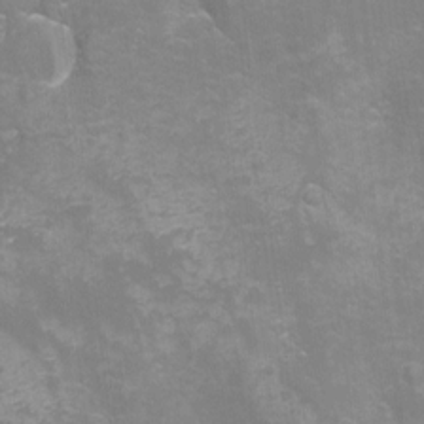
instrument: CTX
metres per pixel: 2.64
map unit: Aa
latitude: -8.7463
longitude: -72.0822
